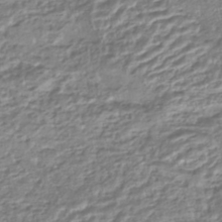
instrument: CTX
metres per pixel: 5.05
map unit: HNhu
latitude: -44.5574
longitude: 103.4266
